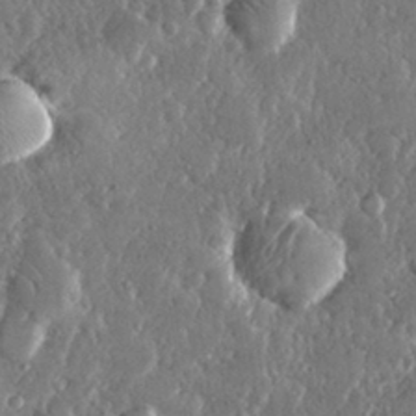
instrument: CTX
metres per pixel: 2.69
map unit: lHvf
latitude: 30.8380
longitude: -91.6883
